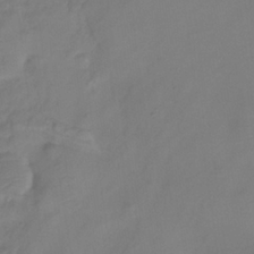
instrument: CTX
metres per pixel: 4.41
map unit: HNhu
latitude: -27.8044
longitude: 75.2187
